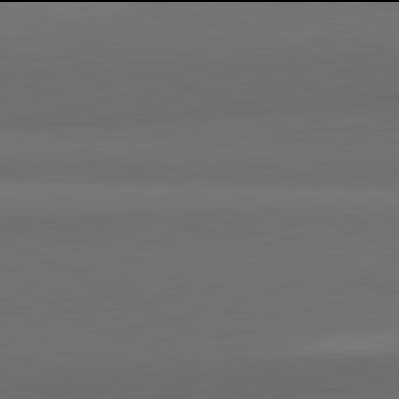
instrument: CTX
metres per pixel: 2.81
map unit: lApd
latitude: 81.9906
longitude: 158.5195
